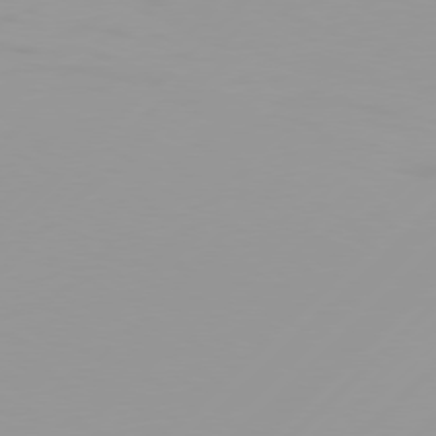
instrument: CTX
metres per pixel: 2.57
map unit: Hpe
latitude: 77.4048
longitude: -138.2145
